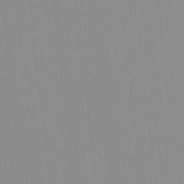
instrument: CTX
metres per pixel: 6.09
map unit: HNhu
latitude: -1.0298
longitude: -6.4034
